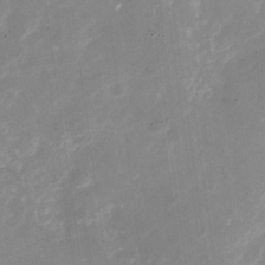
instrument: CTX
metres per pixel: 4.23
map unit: Nhu
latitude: -27.4832
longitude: -74.4412
